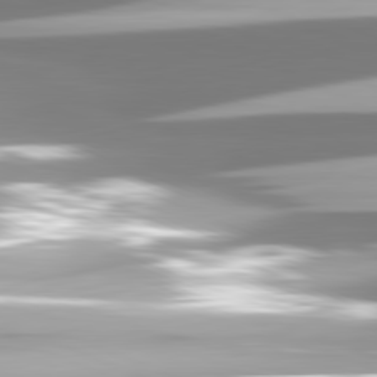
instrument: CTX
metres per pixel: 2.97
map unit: lApd
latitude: 81.6127
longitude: -147.9339
